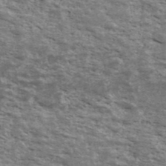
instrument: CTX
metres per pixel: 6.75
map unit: Ave
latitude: 40.9513
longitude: -109.6882
